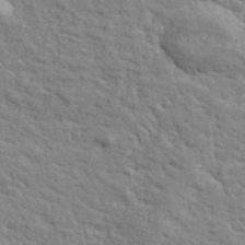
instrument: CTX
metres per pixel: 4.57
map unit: ANa
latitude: 41.4804
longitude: 29.7289
